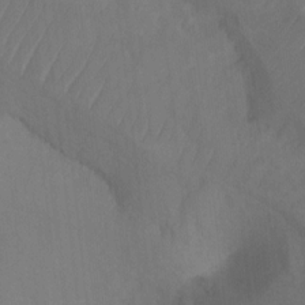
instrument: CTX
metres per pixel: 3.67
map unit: Ht
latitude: 5.3293
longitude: -30.0255
